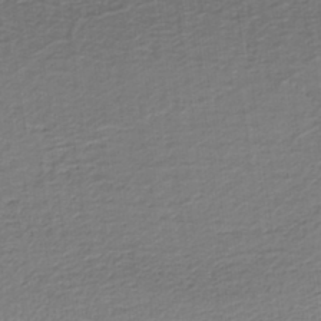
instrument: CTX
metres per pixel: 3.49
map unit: eAb
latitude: -39.1431
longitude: 53.1809
